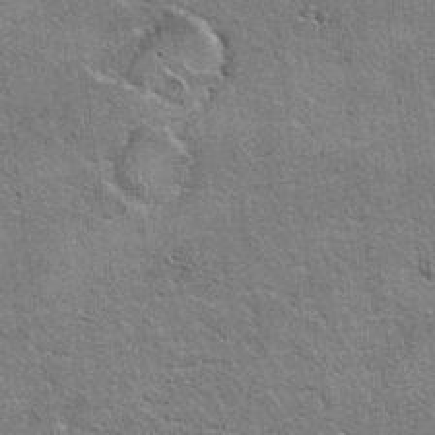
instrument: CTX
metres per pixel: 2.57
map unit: Hto
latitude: 19.4048
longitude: -49.2537
